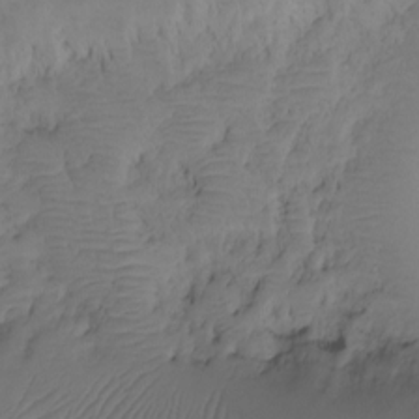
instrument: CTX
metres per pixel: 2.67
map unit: Ht
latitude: -6.6896
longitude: -34.1577
